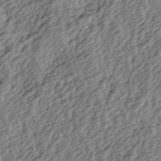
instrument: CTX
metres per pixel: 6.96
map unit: lAa
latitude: -4.1039
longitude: -122.8947
